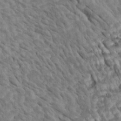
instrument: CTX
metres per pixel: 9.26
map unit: Htu
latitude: 2.3278
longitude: 143.5399
